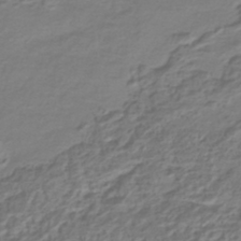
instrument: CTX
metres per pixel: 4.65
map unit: HNhu
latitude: -42.5951
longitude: 107.0487
